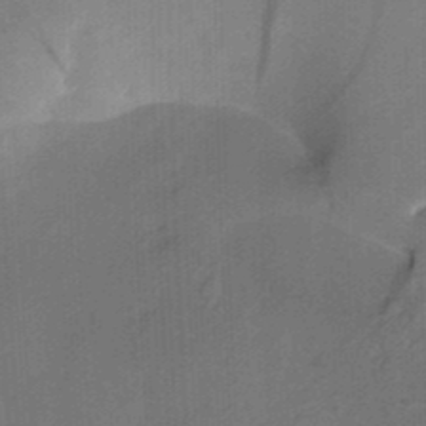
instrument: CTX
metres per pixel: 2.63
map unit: HNhu
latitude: 13.0837
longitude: 10.8030
